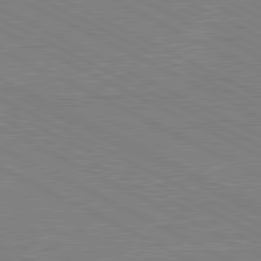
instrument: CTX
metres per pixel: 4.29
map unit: lApd
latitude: 81.0647
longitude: 150.6329
